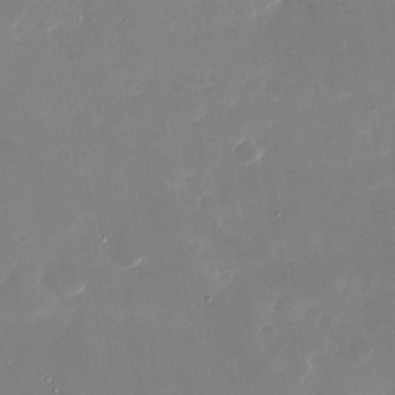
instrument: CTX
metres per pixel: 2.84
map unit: Nhu
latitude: -28.5952
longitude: -68.9514
